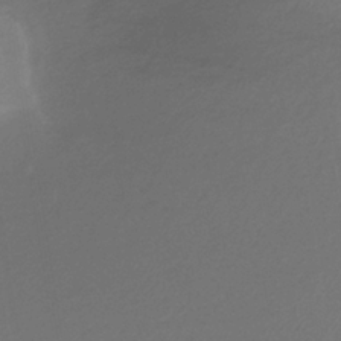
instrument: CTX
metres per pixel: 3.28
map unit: lHb
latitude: -34.7652
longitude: 67.4832
